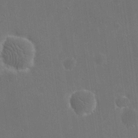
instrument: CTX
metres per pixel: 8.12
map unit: eHh
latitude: 19.8394
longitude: -67.5371
